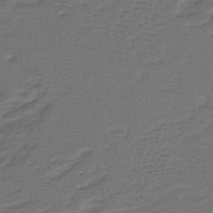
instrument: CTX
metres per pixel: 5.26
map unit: lHb
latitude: -39.0864
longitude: 57.8800
